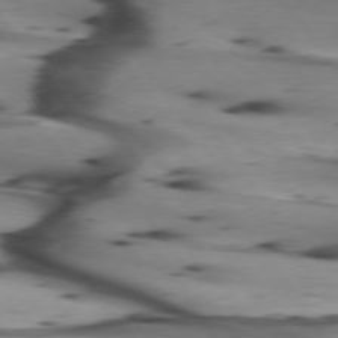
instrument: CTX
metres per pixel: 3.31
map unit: lApd
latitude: 75.0836
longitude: -64.5924
